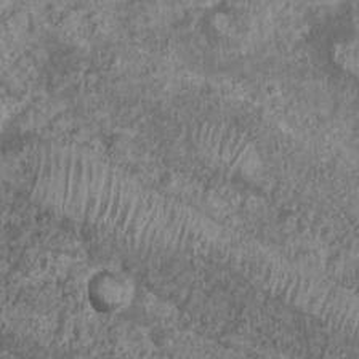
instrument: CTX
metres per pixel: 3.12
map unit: Nhu
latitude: 6.8002
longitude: -20.3089
